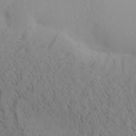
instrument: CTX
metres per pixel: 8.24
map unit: Aa
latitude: 30.2334
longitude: -140.0255
